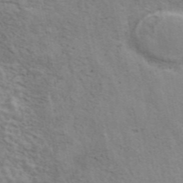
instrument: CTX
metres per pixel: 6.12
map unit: ANa
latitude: 46.2712
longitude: 24.4629
